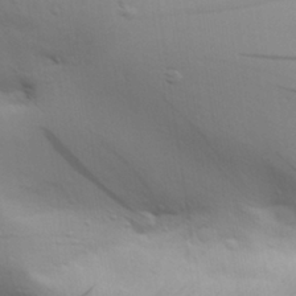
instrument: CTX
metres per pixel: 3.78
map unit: Aa
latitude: 29.8772
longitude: -134.7813
